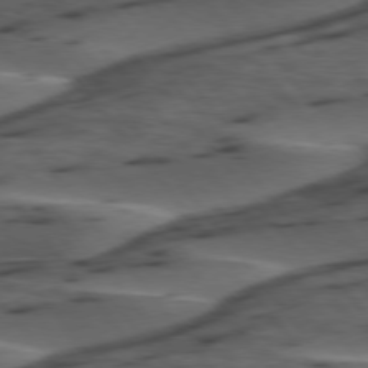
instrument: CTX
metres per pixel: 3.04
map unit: lApd
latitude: 75.6127
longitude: -70.5923
